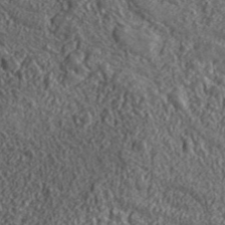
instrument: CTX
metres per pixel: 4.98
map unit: lHvf
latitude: 42.0822
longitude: -88.5546
